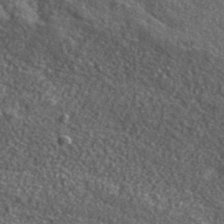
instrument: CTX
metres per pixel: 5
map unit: lHvf
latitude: 40.6112
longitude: -90.2523
